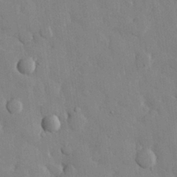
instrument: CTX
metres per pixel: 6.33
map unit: eHh
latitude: 28.5734
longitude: -79.0270
